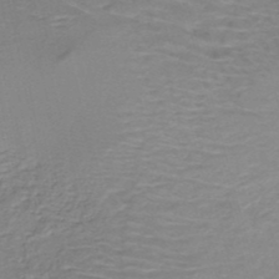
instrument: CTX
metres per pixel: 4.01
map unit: HNb
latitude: -49.8045
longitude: -46.8191
